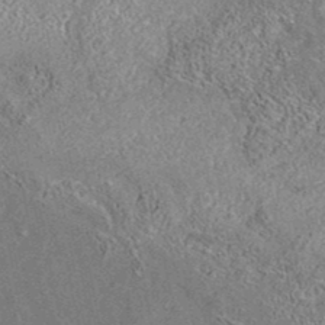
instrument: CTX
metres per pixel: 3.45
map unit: eAb
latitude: 35.6882
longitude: 113.0298
